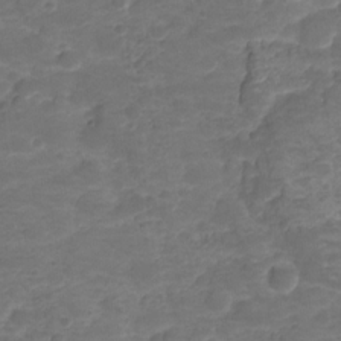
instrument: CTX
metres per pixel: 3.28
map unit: HNhu
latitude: -21.0108
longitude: 85.1431
